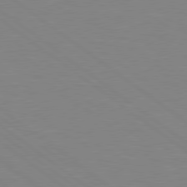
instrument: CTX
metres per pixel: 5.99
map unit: Hpe
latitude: 78.9514
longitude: -124.5167
